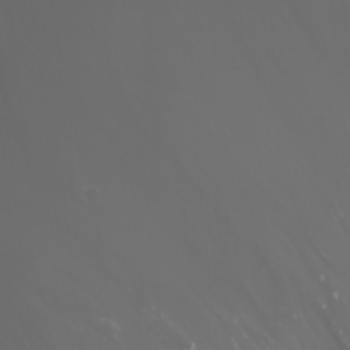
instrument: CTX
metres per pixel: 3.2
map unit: Htu
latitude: -0.9920
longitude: -75.3671
